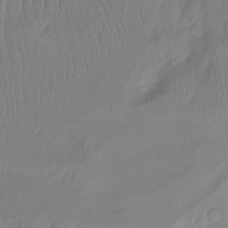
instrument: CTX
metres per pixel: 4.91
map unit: Htu
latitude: -14.8786
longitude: -45.1403
